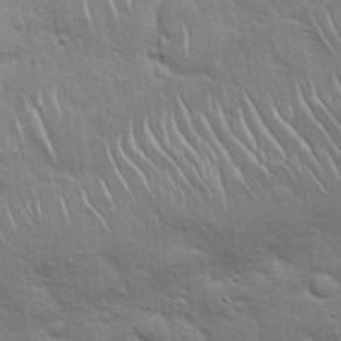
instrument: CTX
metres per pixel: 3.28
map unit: Hto
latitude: 18.7813
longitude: -51.9906
